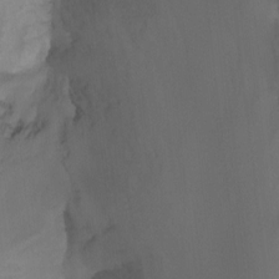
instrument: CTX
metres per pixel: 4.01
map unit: Nhu
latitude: -14.7652
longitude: -55.1403
